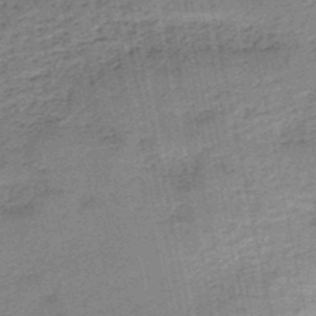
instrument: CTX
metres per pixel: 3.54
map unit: HNb
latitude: -50.3306
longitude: -49.9528
